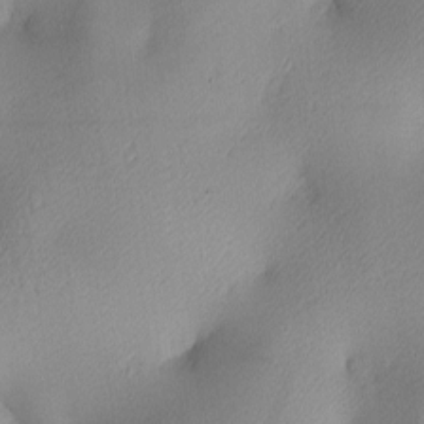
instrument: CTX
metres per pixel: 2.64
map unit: lAa
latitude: 3.5938
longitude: -117.2537
